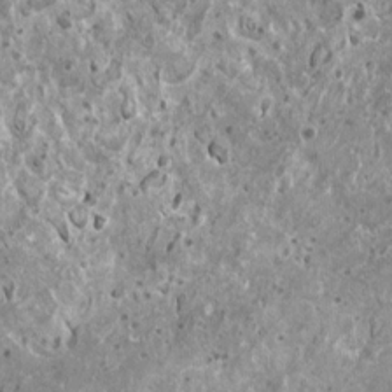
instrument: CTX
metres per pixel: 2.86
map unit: HNhu
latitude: 2.5923
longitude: 5.6910
